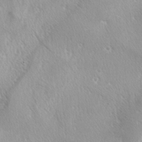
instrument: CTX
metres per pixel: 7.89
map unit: lAa
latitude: -4.3117
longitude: -125.6316
